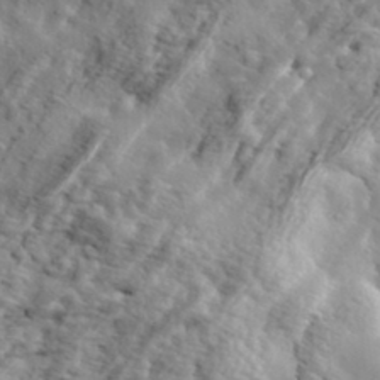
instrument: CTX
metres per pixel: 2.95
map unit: eHh
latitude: 36.3845
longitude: -80.5168
